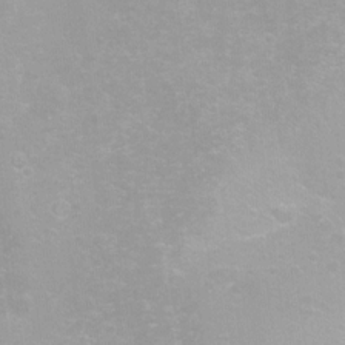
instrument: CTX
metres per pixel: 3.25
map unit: Ht
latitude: -8.3684
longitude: -35.4237
